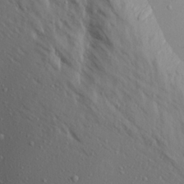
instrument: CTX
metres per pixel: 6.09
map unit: Aa
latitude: 18.0822
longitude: -147.6505
